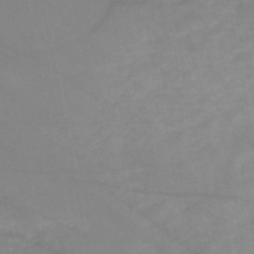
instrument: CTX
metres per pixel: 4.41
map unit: HNb
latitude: -49.2943
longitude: -38.8380
